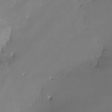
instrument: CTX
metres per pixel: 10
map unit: Nhe
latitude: -26.6896
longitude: -110.6113
